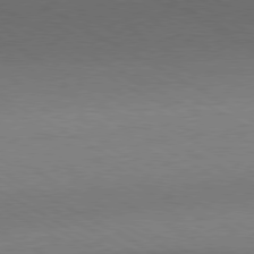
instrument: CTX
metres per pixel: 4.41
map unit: Hpe
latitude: -80.7652
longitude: 17.2376
